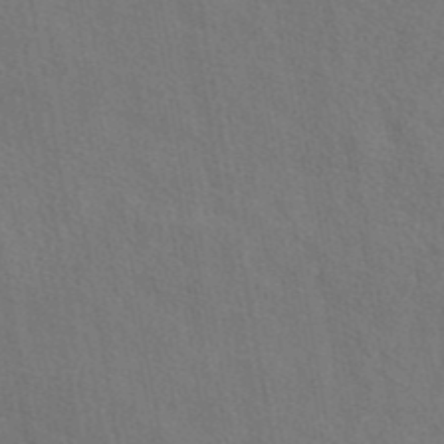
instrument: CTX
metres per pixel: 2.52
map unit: eAb
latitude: 43.4804
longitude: 113.3510
